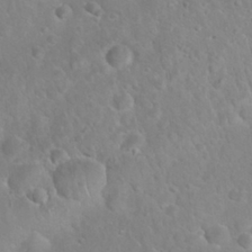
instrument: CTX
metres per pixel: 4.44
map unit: Nhu
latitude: 27.2915
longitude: -62.3090
